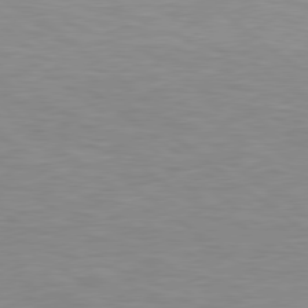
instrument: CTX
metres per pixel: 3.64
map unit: Hpe
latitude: 78.7247
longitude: -151.9150
